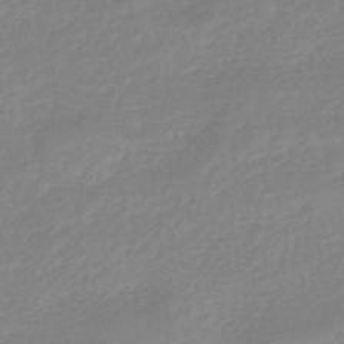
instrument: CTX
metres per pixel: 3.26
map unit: eHb
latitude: -45.6155
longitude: 84.2172
